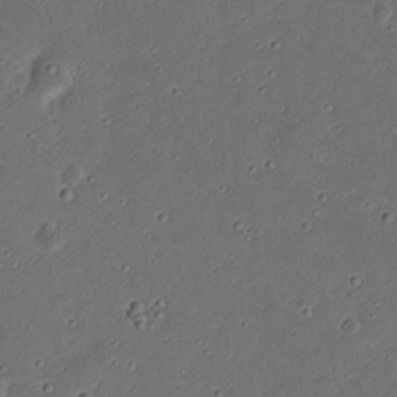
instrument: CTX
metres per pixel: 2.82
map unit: eHh
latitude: 21.7261
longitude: -70.1578
